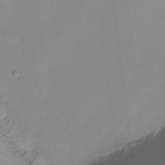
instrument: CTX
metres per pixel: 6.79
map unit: Ht
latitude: -14.9353
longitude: -51.8205
